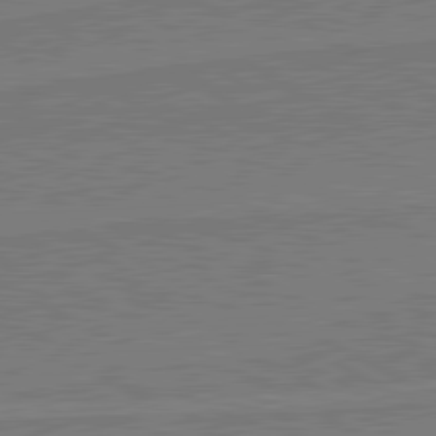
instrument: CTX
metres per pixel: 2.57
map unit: lApd
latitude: 80.8191
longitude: 168.3873
